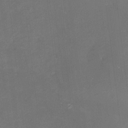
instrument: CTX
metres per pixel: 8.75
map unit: HNhu
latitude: 7.4993
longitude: 7.8989
